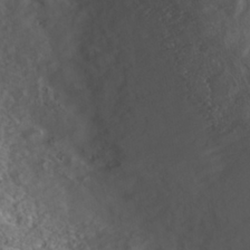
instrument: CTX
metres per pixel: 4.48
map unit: Nhe
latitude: -40.7085
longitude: -99.2536
